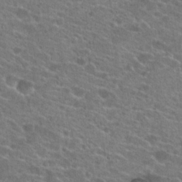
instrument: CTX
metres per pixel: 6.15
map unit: Hto
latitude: 23.8772
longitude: -44.5734
